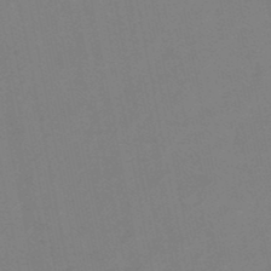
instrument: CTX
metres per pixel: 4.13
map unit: lHb
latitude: -48.5385
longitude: 79.8611
